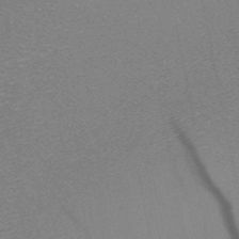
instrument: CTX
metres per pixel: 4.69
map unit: HNb
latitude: -49.6344
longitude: -51.8205
